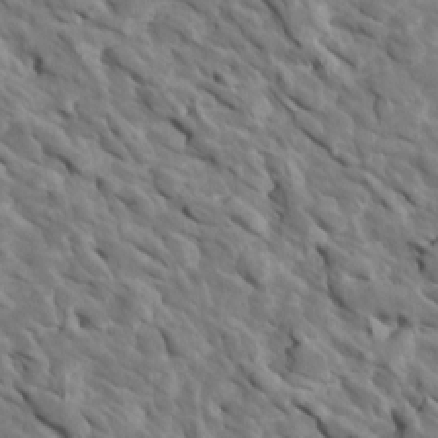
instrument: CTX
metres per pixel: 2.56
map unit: Htu
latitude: 1.4048
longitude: 142.8219
